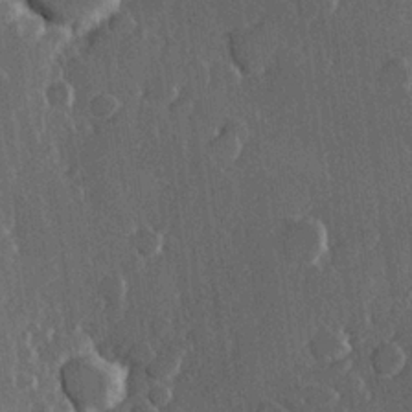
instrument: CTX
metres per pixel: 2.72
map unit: Hve
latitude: 22.7435
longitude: 147.9367
